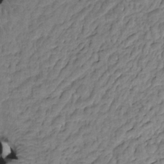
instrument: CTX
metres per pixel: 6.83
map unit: HNhu
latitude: 3.2348
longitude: 8.8786
